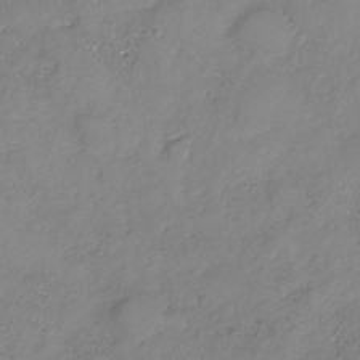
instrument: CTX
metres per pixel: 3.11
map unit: Nhe
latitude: -32.2740
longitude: -93.8016
